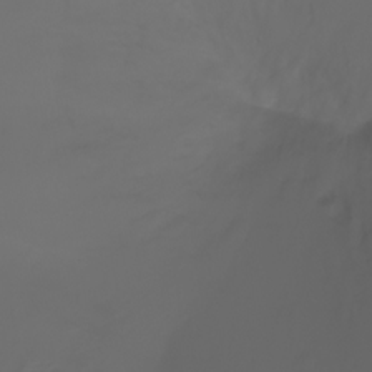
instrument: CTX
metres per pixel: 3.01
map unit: Ht
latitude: -3.4832
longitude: -61.4615
